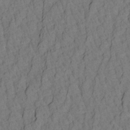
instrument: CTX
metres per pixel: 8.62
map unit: Aa
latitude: 21.0837
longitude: -141.0269
